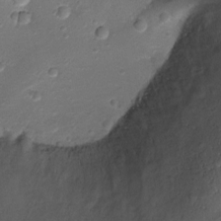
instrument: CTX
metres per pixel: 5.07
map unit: Ht
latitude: 1.1781
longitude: -25.5182
